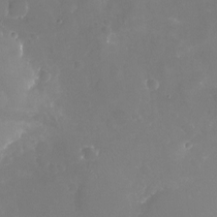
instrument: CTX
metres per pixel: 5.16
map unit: Nhu
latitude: -21.0297
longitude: -58.2523
